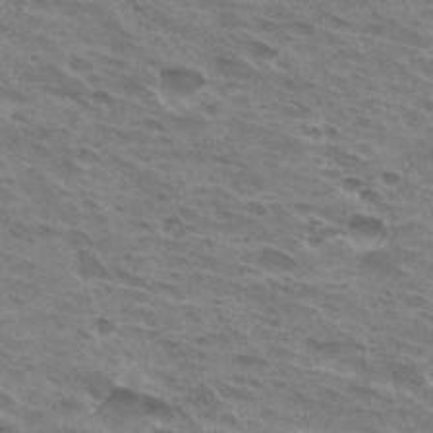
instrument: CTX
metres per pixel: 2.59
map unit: Hto
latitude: 31.9906
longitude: -40.8191
